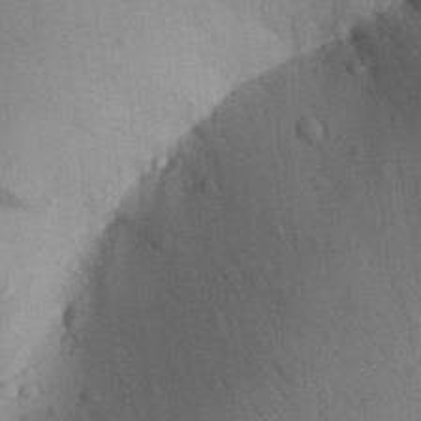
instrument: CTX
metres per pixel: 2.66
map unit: Aa
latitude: 28.5923
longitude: -148.2145
